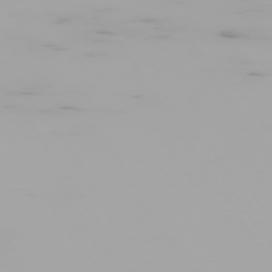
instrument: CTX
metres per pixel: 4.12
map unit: Hpe
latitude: -74.1228
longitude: 5.2942
